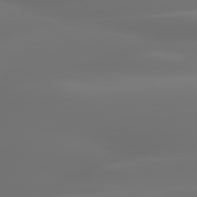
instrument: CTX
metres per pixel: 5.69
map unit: lApd
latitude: 79.9906
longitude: -138.8569
